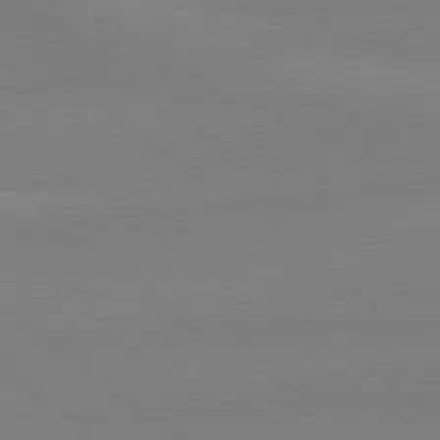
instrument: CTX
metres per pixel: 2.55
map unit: Hpe
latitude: 78.9325
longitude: -148.0444
